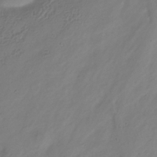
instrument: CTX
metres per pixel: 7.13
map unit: Hve
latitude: -35.0108
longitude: 88.8786
